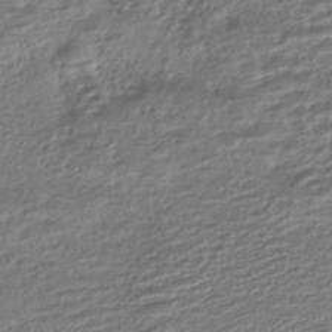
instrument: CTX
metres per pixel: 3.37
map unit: HNhu
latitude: -44.7274
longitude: 101.2564
